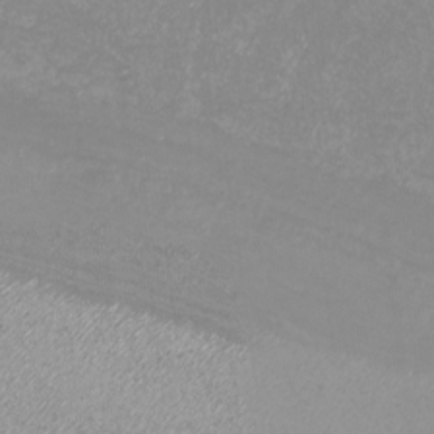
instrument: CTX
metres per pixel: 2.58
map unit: eHh
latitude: -7.5399
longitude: -76.3089
